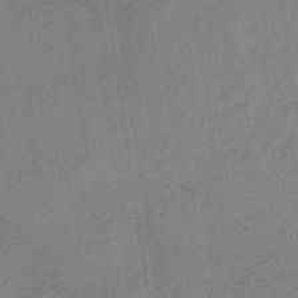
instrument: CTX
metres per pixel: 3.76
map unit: HNb
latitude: -33.5966
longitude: 62.5762
